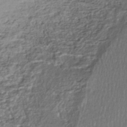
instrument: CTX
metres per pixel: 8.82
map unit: HNhu
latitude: -43.7855
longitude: 97.5966
